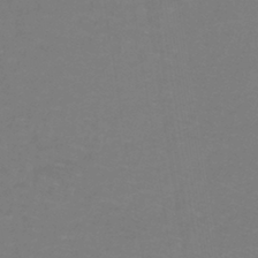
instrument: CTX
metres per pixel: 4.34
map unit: lHb
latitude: -42.9352
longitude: 56.2361
